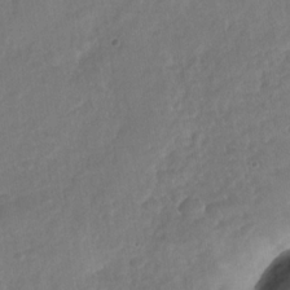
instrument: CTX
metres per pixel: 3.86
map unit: Nhu
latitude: -30.5385
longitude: -62.4601
